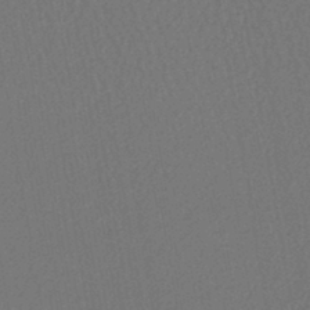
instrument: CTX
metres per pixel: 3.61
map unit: lHb
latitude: -43.4454
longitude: 68.1416
